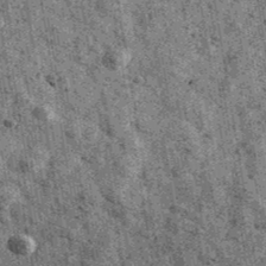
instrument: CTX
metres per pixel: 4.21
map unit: Ave
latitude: 40.7057
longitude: -107.4049
